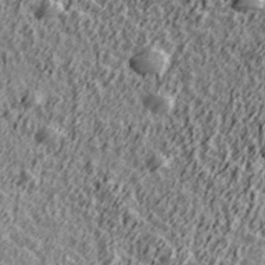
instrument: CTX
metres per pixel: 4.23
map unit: Ave
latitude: 41.8016
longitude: -113.3859
